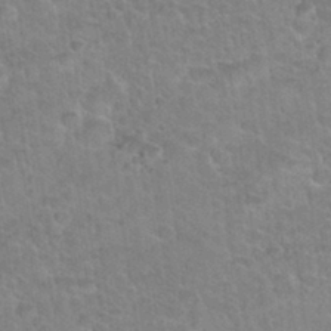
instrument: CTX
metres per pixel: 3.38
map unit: Nhu
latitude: 31.2348
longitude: -51.9150
